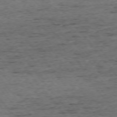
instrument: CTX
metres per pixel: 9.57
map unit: Ap
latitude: -75.1243
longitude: -90.5924
